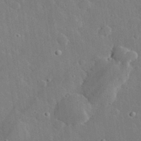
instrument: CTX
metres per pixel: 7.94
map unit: lHvf
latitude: 32.7246
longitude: -85.6127
